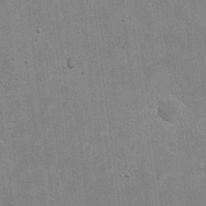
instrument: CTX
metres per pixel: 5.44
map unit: eHh
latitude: 21.1403
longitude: -68.3467
